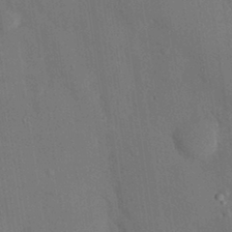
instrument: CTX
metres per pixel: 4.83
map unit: eHh
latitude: 27.7261
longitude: -80.0255
